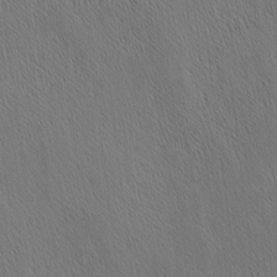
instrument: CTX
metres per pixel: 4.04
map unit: Nhu
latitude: -4.2172
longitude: -151.1025
